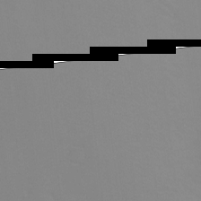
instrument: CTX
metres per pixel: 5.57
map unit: Ht
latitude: -8.6518
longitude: -34.8569
